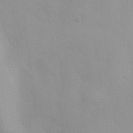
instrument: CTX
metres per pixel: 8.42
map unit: Ht
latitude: 3.2537
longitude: -23.1970
